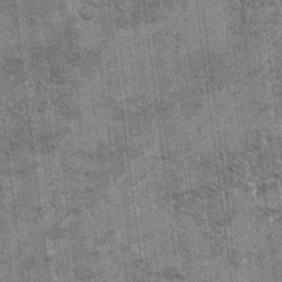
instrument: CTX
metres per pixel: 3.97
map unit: Hto
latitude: 9.2537
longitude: -36.0255
